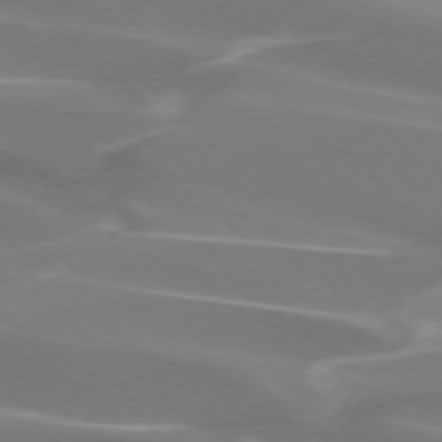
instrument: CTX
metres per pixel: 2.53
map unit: lApd
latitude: 74.4223
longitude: -62.1956
